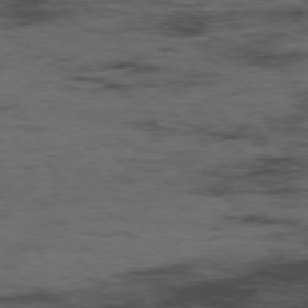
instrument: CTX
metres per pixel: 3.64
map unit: Hpe
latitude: -76.9542
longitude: -18.2333
